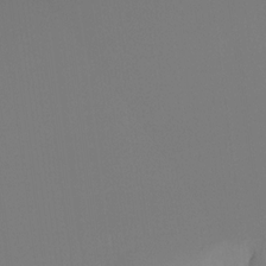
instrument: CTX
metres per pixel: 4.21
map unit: Htu
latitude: -15.4077
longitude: -46.8569
